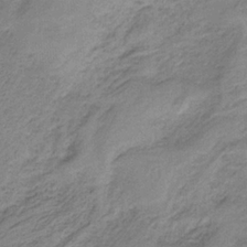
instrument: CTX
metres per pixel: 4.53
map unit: HNb
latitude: -33.9745
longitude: 58.6896
